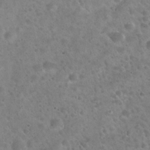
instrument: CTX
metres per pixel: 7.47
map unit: Hto
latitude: 22.2145
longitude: -54.6112
